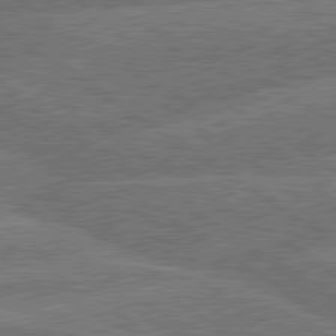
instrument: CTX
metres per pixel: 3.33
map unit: lApd
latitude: 79.9717
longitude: -161.2726
